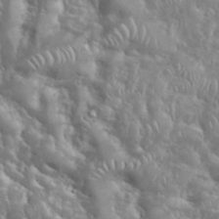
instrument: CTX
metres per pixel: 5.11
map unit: eHh
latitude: 35.4615
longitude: -61.4993
